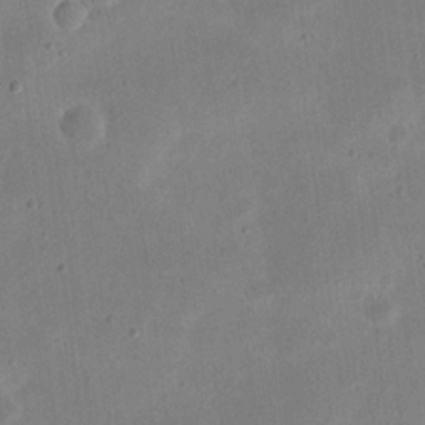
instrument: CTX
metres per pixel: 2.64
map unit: eHh
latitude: 20.7435
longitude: -70.2333
